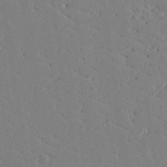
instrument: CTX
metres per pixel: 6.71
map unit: lAvf
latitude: 17.4615
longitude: -126.3845
